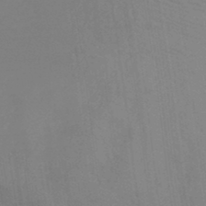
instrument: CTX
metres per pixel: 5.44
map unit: HNb
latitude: -45.0675
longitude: -45.2348
